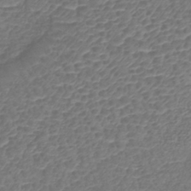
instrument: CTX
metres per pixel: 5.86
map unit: lHb
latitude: -42.8974
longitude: 78.8975
